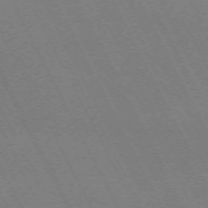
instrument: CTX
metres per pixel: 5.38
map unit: Hpe
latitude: -71.3699
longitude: 8.6518
